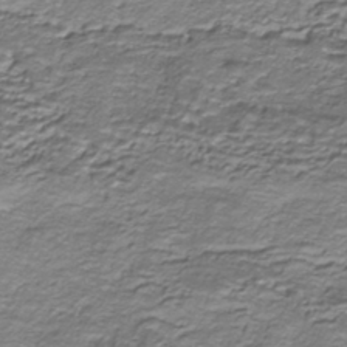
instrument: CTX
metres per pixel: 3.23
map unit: HNhu
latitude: -40.9164
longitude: 109.0297
